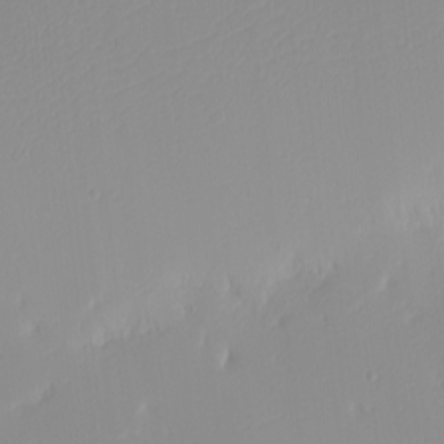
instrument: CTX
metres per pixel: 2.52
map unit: eHh
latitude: -4.4629
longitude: -82.9891
